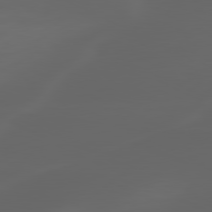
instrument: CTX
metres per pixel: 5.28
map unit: lApd
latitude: 80.0822
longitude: -116.8947
